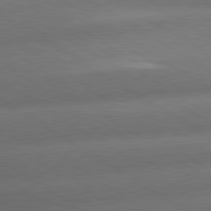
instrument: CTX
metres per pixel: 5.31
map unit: lApd
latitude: 79.8773
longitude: -154.8380
